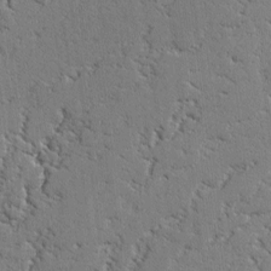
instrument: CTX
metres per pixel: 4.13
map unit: lAvf
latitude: -2.2928
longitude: -108.9324
